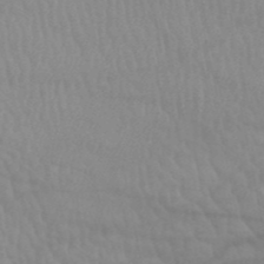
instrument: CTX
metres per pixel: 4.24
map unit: HNb
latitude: -52.6140
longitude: -50.9513
